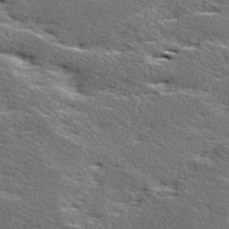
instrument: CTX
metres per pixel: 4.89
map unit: Ave
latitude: 17.1403
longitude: -137.9717
